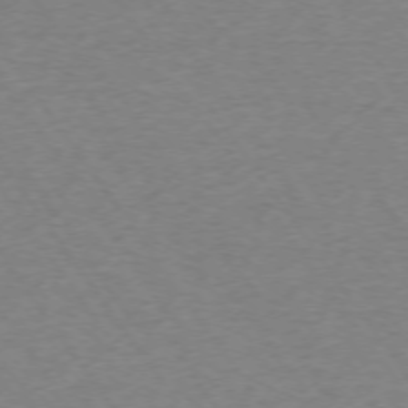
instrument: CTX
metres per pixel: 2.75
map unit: Ap
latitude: -74.5007
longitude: -79.8584
